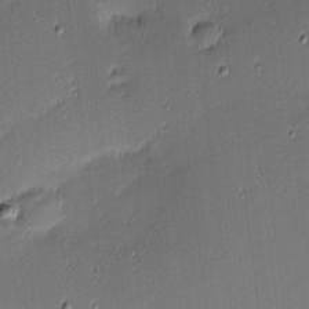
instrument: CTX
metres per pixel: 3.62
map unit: eHh
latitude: -2.9352
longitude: -83.1592
